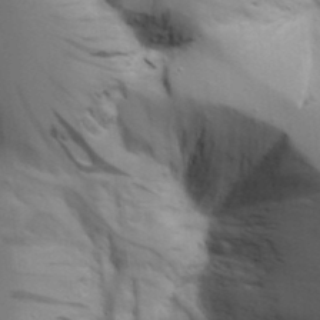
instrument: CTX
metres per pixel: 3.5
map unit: Aa
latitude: 18.8002
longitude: -125.8583
